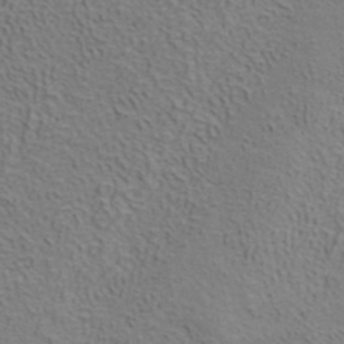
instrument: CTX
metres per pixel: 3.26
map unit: ANa
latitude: 39.3859
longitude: 19.7856
